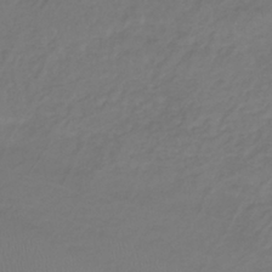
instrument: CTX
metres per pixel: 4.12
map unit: lHb
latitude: -39.3132
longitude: 70.5952
